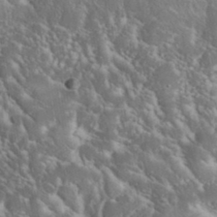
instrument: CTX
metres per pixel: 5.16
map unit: eHh
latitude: 36.3467
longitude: -61.3670
